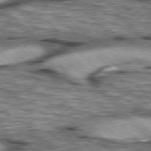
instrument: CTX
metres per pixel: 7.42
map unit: lApd
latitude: 76.8947
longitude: -50.3467
